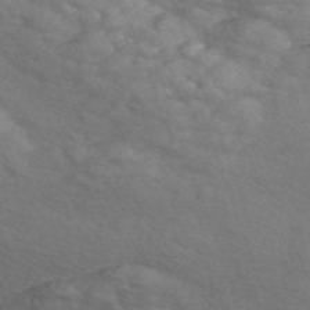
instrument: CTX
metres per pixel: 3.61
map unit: Nve
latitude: -56.9919
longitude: 58.4062
